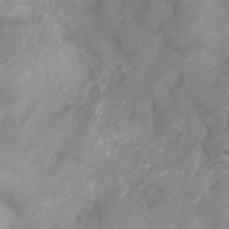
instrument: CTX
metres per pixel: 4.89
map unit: Nhu
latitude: 5.1214
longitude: -17.2348
